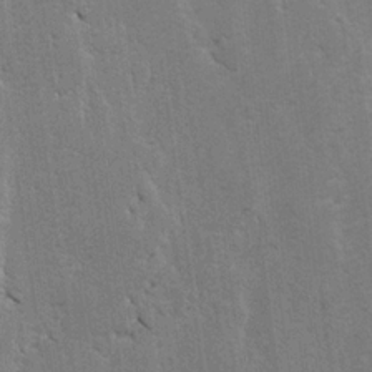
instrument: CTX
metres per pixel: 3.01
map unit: lAvf
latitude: -5.0108
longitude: -114.5734
